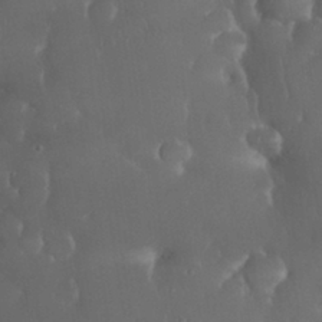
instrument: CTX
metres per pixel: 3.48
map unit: Nhu
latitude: 28.6868
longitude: -67.0647
